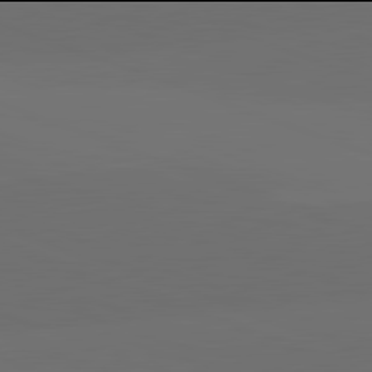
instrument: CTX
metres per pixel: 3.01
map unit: lApd
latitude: 81.9906
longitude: 134.5385
